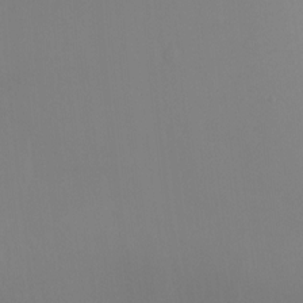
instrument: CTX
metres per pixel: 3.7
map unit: Ht
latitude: -8.5952
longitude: -37.1214
